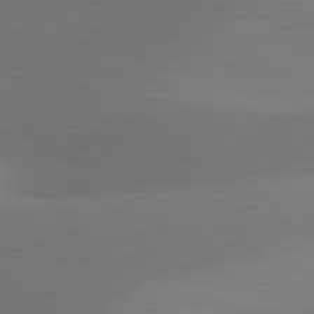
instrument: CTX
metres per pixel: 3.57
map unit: lApd
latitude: 81.1970
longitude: 129.5966
